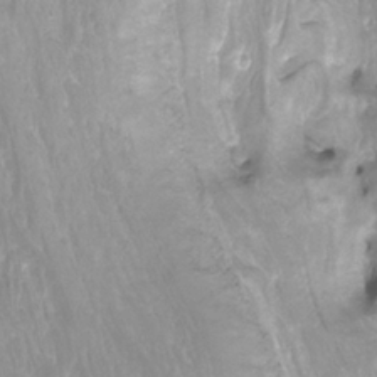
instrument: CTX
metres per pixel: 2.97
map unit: Htu
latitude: -12.4440
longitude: -72.1011
